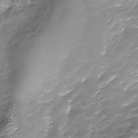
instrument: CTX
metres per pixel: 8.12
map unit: Nhe
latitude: -37.5399
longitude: -87.9528
